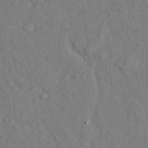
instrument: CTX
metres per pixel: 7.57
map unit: lHvf
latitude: 25.2348
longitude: 143.0108
